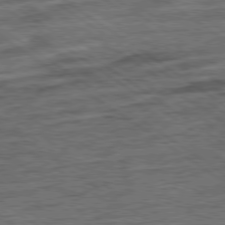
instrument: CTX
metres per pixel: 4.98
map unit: Ap
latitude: -80.0472
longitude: -50.6868
